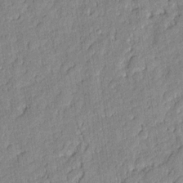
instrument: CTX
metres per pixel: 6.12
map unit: eHh
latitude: 6.6113
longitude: -75.8017
